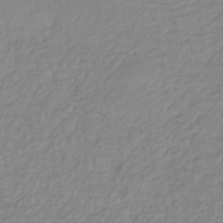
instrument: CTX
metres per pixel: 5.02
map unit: lHb
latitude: -36.0283
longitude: 69.4265
